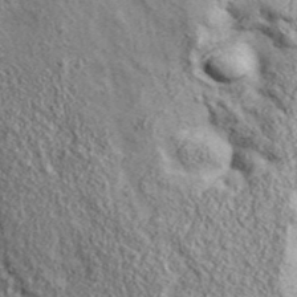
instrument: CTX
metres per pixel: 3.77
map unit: ANa
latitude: 42.9703
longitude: -88.6869
